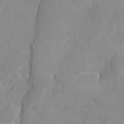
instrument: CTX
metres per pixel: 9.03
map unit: Ave
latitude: -8.0472
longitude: -117.6694
